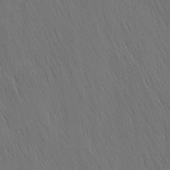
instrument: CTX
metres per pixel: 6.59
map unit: Nhu
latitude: -4.8219
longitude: -151.1025
